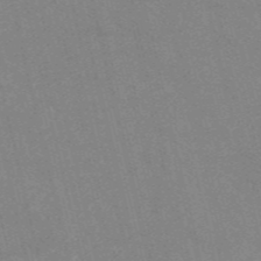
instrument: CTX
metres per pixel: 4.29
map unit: HNb
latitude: -55.1242
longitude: -38.1200
